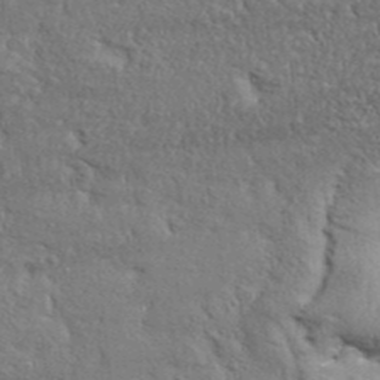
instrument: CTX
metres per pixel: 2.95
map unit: Aa
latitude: 33.1781
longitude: -135.5749
